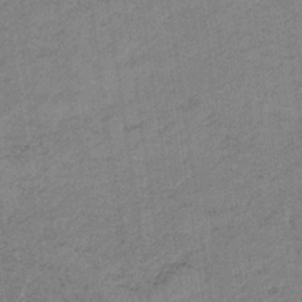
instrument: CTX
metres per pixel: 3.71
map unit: HNb
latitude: -33.2943
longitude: 62.5196
